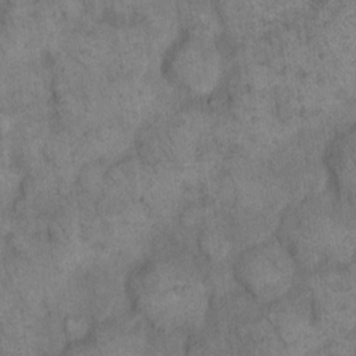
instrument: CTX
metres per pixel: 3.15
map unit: eHh
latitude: 14.7058
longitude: -65.4804
